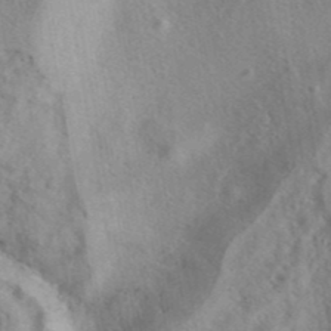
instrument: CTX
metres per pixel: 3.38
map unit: eAb
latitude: 40.7057
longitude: 104.1983
